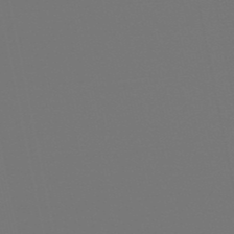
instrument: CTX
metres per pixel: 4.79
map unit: lHb
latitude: -50.7841
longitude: 79.9367
